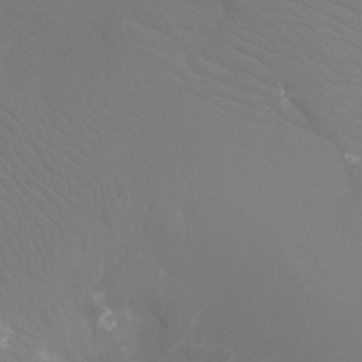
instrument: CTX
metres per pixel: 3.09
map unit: Ht
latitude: -4.0661
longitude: -26.2334
